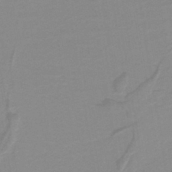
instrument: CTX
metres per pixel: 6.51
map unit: lHb
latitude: -40.3684
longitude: 52.5195
